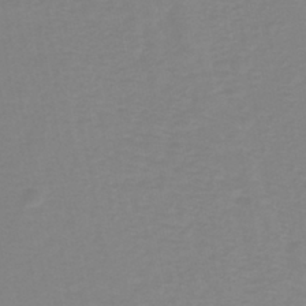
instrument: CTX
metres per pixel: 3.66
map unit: lHb
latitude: -40.3873
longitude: 65.1431
